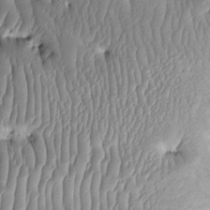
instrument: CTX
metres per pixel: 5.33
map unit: Htu
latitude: -0.8408
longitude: 149.5210
